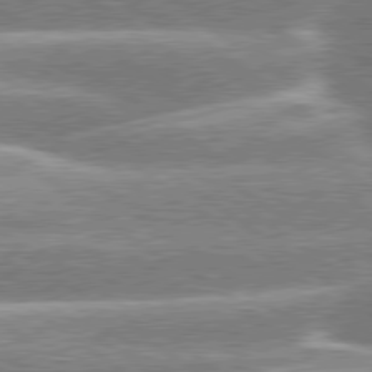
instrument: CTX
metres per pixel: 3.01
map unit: lApd
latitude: 79.5560
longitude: -158.9325
